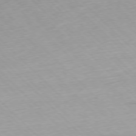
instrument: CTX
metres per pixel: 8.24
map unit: Ap
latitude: -77.3888
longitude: -61.2348
